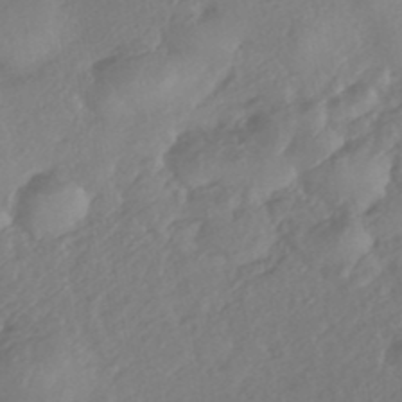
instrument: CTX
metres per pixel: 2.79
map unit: eHh
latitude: -42.2172
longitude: 118.5385
